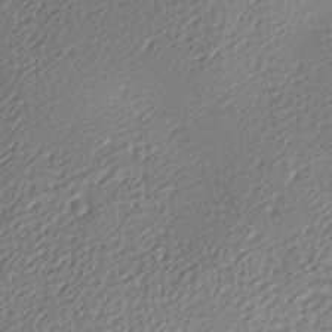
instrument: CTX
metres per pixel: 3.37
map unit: lAa
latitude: -9.7855
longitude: -126.8380
